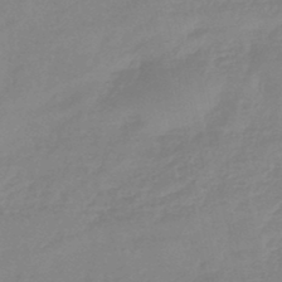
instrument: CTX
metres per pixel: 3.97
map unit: eHb
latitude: -45.1053
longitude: 81.6533
